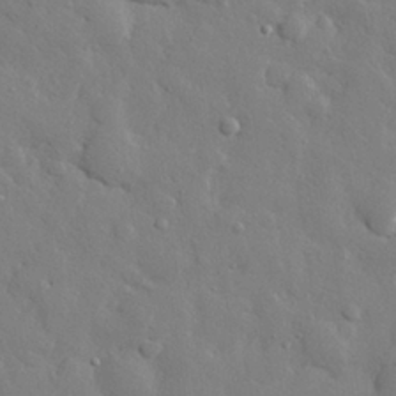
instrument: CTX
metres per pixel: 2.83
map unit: eHh
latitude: 28.3278
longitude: -78.6113
